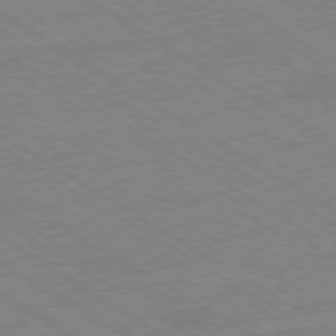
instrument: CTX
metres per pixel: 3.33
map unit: Ap
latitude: -80.1417
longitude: -81.9528
